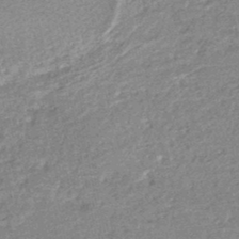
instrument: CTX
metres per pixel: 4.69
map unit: HNhu
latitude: -47.8611
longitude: 102.4818
